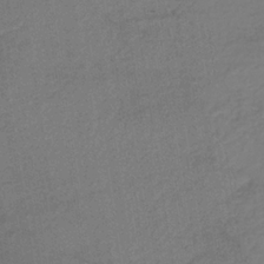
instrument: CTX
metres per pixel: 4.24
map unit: lHb
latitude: -34.8219
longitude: 64.2173
